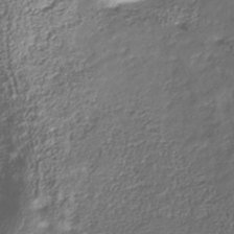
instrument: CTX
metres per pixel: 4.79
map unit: Nhu
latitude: -41.0486
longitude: -85.6127
